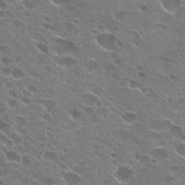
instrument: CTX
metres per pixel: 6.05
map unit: Hto
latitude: 22.3278
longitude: -41.9906
